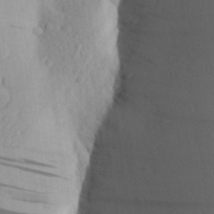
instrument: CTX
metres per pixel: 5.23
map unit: Aa
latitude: 25.2725
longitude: -149.7639
